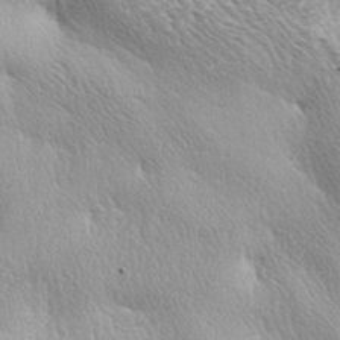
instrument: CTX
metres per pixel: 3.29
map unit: lAa
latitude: -4.0661
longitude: -125.6316
